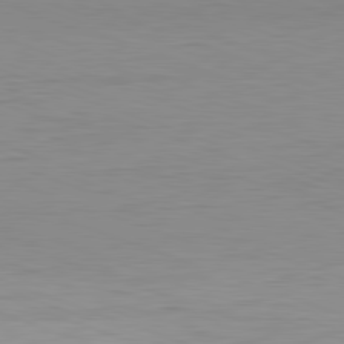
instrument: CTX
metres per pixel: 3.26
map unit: Hpe
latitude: -81.9556
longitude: 10.3306
